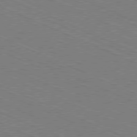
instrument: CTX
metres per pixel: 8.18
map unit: Ap
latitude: -80.8786
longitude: -74.9514
